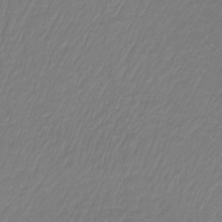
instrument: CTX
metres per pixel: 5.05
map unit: HNb
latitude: -34.2173
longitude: 61.2943
